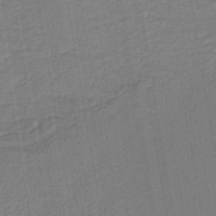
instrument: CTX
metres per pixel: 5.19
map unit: lHb
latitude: -40.7652
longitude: 60.7841
